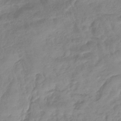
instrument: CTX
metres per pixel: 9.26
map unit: lHb
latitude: -41.4454
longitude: 68.7085
